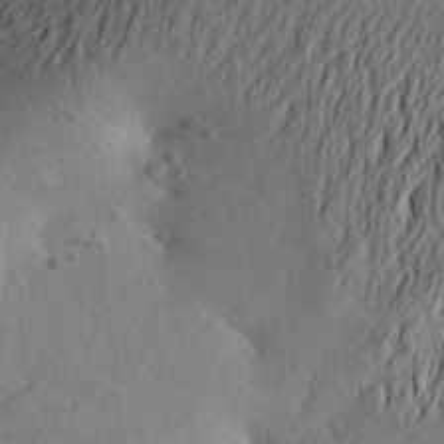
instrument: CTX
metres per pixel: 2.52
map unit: Aa
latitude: 26.4790
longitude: -142.8947
